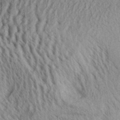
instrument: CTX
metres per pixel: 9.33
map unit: Aa
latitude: 28.6301
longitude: -134.7624
